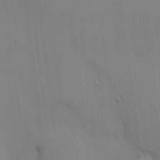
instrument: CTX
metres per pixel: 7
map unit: HNhu
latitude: 13.6316
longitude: 11.4832
